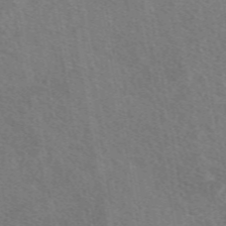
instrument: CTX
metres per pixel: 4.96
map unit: eAb
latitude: 50.3089
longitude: 110.6518
